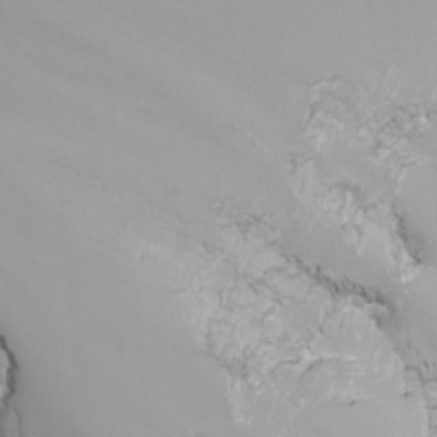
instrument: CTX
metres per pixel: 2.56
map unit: Nhu
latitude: -8.4251
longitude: -82.3278
